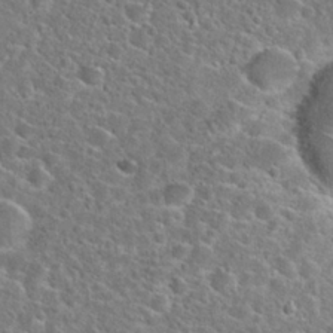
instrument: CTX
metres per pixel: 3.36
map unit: Hto
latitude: 24.5356
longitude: -46.8569
